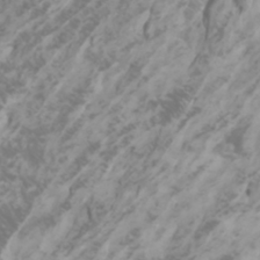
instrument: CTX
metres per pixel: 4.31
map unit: Htu
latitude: -5.3698
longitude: -74.2712
